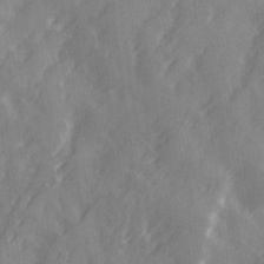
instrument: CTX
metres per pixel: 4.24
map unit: Ave
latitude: 19.6882
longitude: -131.8962
